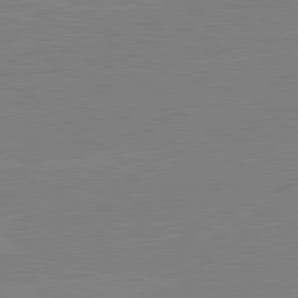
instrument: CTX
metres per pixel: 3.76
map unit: lApd
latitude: 82.1199
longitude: -156.7813
